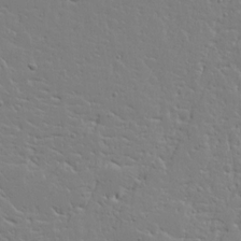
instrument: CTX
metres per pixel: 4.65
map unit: lAvf
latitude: 16.6302
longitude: -126.4412
